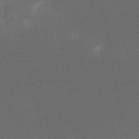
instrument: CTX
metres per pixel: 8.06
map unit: HNb
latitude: -49.8234
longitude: -45.8394
